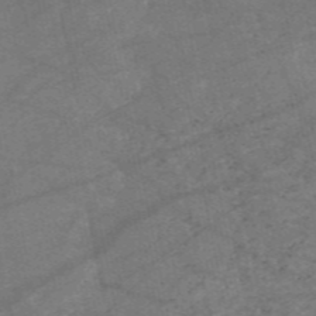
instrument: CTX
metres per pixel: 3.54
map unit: HNb
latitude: -55.5399
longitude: -39.7261
